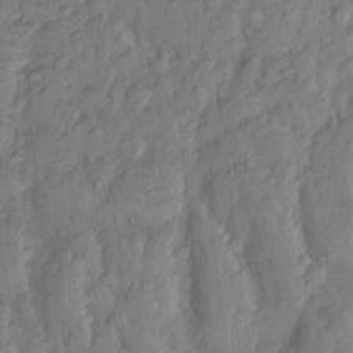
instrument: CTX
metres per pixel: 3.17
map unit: Htu
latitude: -3.8233
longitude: 157.6155
